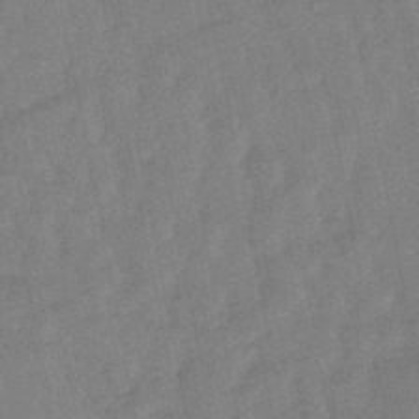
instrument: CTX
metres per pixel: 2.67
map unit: lHb
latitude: -49.0865
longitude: 77.9745
